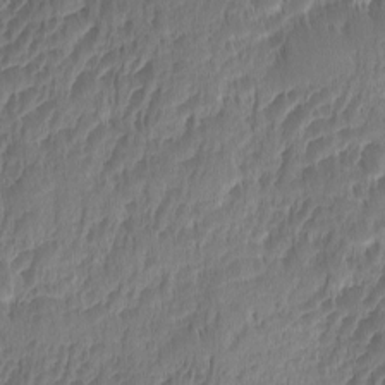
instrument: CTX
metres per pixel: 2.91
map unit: Ave
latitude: -10.3684
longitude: -119.8205
